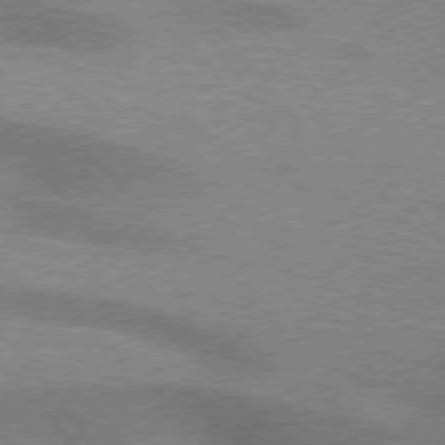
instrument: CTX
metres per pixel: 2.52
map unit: lApd
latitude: 76.0255
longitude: -61.3481
